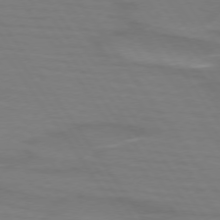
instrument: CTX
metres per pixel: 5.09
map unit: lApd
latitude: 73.8584
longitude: -62.1767
